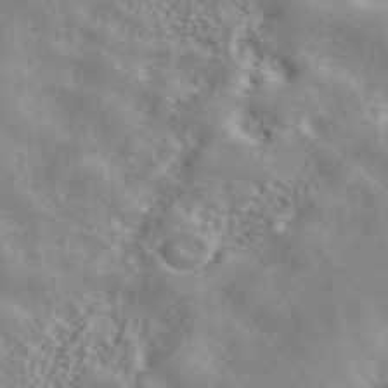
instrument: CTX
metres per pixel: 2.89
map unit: ANa
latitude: 42.1200
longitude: 50.8785
